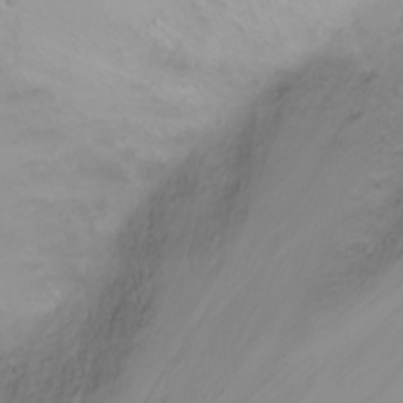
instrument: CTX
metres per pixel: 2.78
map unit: Ht
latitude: -2.2172
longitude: -61.1403
